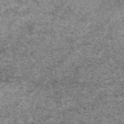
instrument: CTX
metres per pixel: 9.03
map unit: eAb
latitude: 50.3278
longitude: 109.5777
